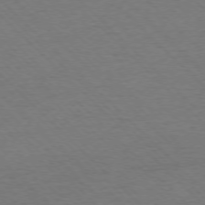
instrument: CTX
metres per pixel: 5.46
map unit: Ap
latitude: -76.6330
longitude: -93.9717
